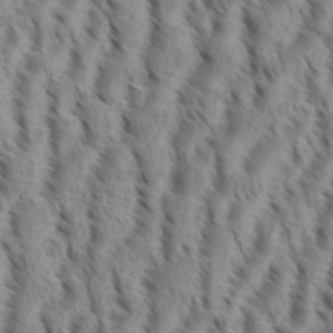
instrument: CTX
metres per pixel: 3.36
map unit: eHh
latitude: 34.7435
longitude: -138.6113
